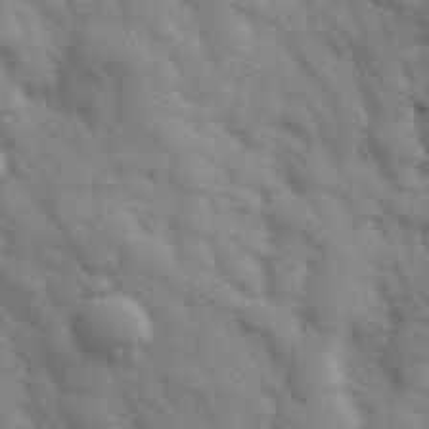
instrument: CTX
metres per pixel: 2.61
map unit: Hve
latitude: 32.5735
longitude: 150.2928
